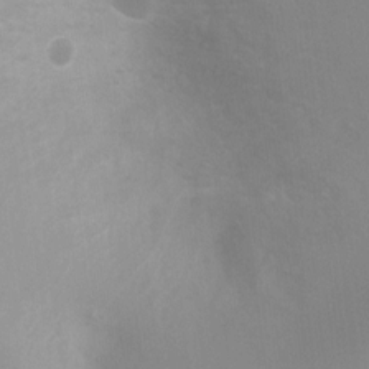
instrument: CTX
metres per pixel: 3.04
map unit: Ht
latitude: 3.1025
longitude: -25.7638
